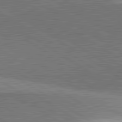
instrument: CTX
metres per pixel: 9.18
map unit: lApd
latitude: 81.8961
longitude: 140.2361
